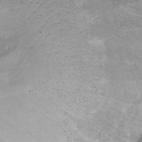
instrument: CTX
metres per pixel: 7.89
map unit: Nhu
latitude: 11.7639
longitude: -27.1592
